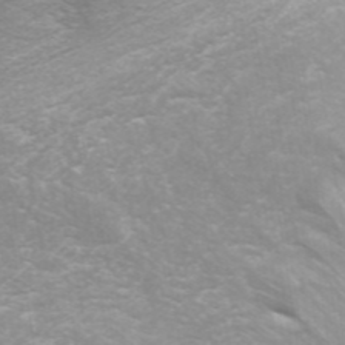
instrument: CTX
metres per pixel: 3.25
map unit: ANa
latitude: 44.6112
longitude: 27.6343
